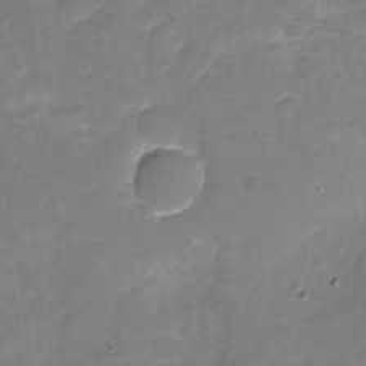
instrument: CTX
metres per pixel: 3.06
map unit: Nhu
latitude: -17.9367
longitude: -56.7057
